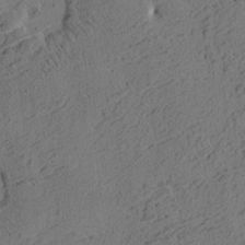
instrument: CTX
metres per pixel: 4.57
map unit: eHh
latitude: 3.3859
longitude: -78.4979
